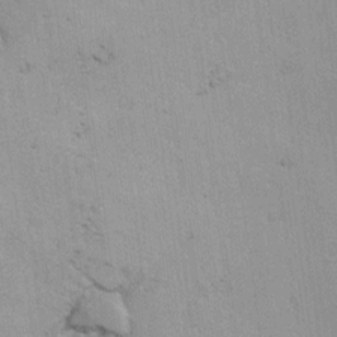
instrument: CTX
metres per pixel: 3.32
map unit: lAvf
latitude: 15.8962
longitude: -126.8947
